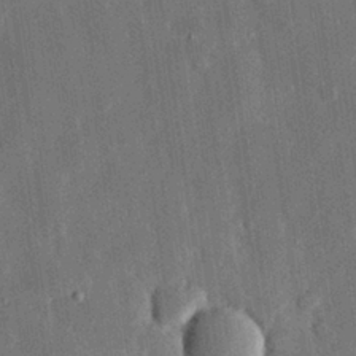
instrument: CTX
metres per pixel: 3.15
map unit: eHh
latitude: 29.8583
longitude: -80.1200
